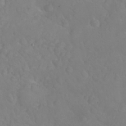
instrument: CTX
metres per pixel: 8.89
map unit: eHh
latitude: 24.4978
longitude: -63.7450
